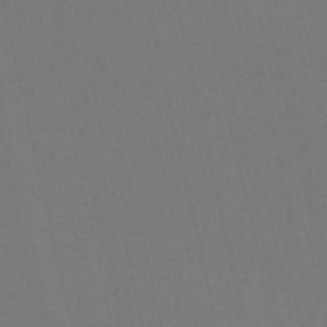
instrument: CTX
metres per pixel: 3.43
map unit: Nve
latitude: -58.7652
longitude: 60.7463
